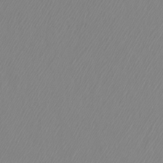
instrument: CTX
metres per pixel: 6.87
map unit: Htu
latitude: -5.0108
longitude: -72.4790
